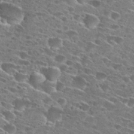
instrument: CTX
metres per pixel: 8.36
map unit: Hto
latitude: 27.6316
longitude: -46.3468
